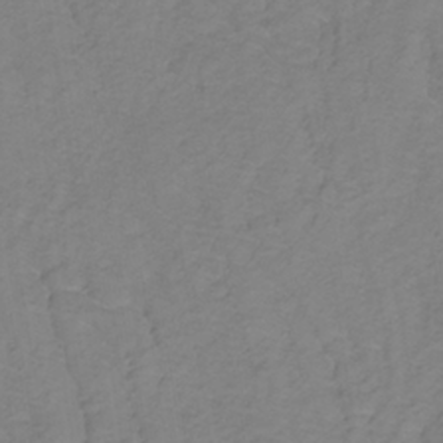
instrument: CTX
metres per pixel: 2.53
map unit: lHb
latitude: -31.5210
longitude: 65.2943
